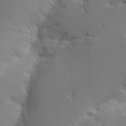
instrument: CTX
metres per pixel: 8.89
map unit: Aa
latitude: 21.8584
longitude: -124.3089
